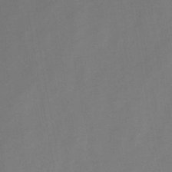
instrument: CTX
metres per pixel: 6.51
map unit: HNb
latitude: -44.8030
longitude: -38.6301
